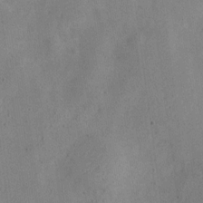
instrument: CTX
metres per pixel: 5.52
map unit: Nve
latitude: -24.6707
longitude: 107.1054
